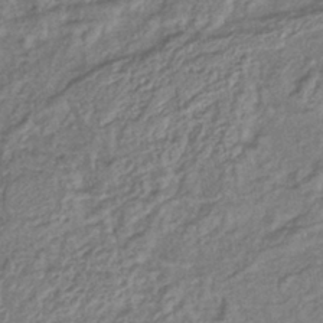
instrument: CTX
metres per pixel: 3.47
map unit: lHb
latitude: -41.1242
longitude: 62.2361
